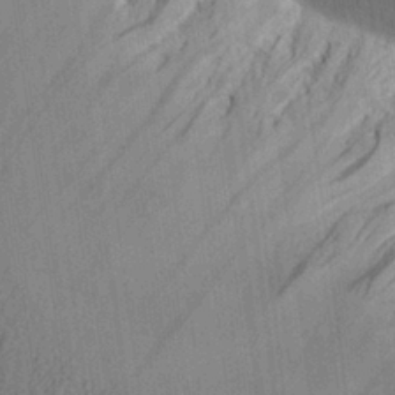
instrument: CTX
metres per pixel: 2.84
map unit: Aa
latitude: 27.7828
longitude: -138.2900
